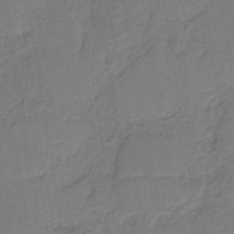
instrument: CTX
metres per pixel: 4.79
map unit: HNb
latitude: -38.2551
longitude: 55.0109
